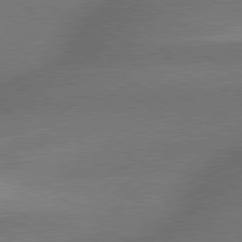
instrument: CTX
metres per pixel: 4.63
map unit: lApd
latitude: 79.5938
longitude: -153.4049
